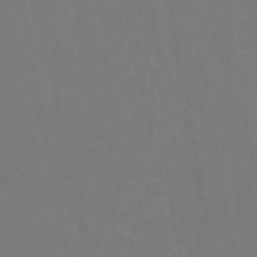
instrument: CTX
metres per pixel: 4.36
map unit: ANa
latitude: 43.0647
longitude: 22.9920
